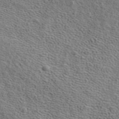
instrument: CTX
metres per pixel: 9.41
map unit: ANa
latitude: 39.8583
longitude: 21.2942
